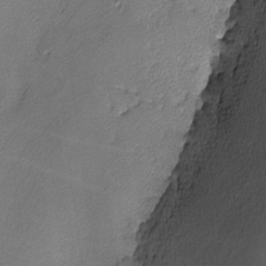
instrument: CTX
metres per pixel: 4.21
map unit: lHvf
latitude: -12.8030
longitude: -102.7813
